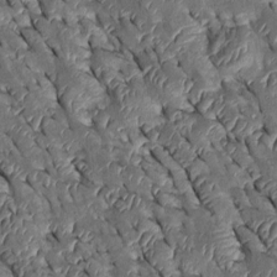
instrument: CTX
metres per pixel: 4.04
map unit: Htu
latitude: 0.2522
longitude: 148.5196
